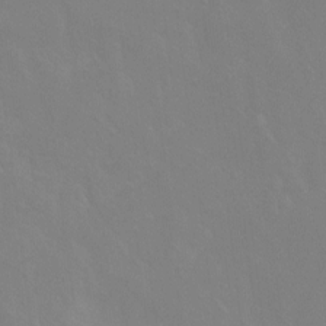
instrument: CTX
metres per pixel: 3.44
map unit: Hto
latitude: -7.0864
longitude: -38.0255
